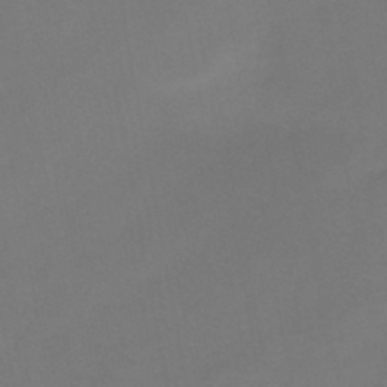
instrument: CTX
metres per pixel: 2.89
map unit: HNb
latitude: -47.0675
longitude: -35.5938
